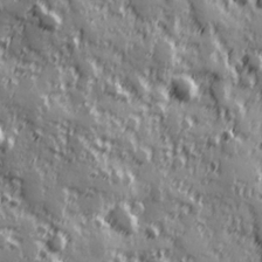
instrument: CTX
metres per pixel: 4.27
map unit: Hve
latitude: 25.1214
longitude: 146.8030
